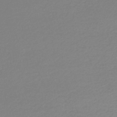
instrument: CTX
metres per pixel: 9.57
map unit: lHb
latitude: -45.3888
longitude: 62.2361
